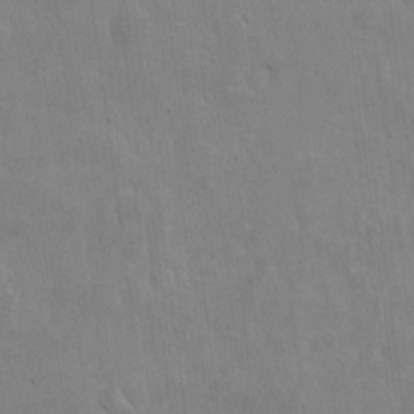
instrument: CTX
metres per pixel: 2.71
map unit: eHh
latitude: 8.9136
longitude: -72.7058
